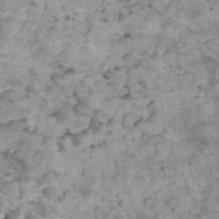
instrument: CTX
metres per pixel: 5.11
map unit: HNhu
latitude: 3.3481
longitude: 3.7288
